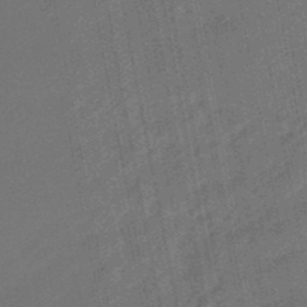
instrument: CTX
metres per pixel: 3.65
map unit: eHb
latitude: -47.6533
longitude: 86.5574
